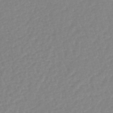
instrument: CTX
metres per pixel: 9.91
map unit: lHb
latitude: -44.5196
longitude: 78.7463
